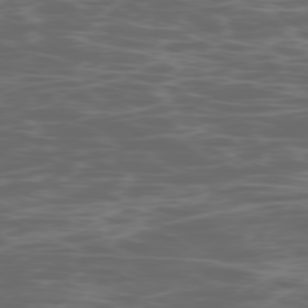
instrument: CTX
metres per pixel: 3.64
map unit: Ap
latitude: -78.8408
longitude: -75.2159
